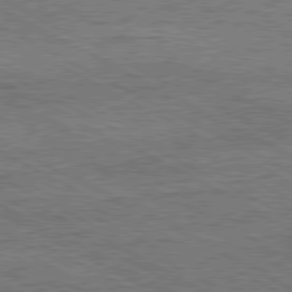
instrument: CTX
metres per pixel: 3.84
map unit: Hpe
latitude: -81.2565
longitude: 20.5762
